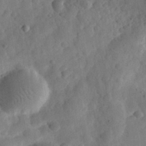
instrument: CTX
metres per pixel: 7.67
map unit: eHh
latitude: 30.7058
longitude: -73.2537
